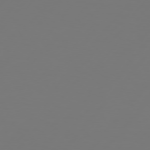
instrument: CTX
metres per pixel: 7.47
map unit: Hpe
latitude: 76.1011
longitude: -140.2333
